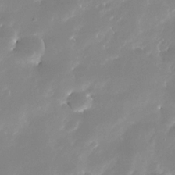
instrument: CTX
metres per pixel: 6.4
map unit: Nhe
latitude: -33.1809
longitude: -115.8583
